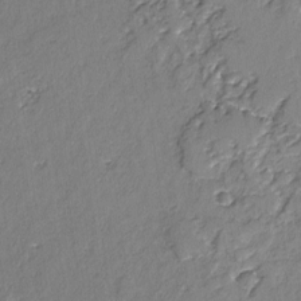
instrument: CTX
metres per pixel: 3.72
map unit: lAvf
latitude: -3.2564
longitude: -107.1970
